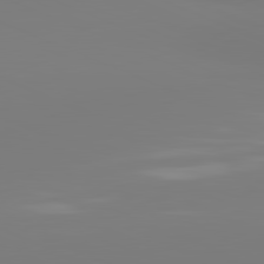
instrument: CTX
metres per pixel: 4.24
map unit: lApd
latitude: 81.4993
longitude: -159.3293
